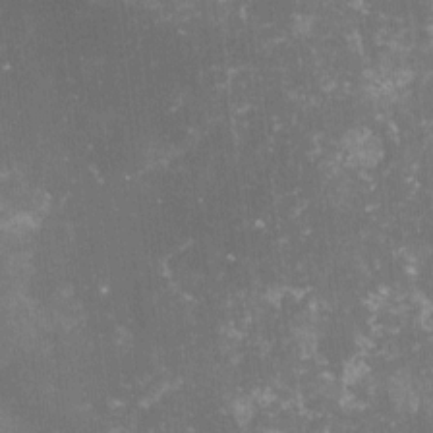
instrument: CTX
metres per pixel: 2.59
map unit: lHvf
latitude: -14.6519
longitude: -98.5545
